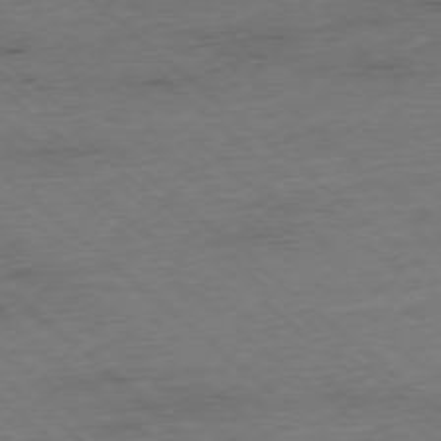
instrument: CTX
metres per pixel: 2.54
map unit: Ap
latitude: -77.9745
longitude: -85.8395
